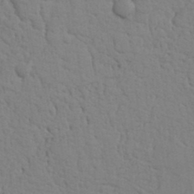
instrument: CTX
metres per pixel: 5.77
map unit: Nhu
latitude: 19.8205
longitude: -76.3656
